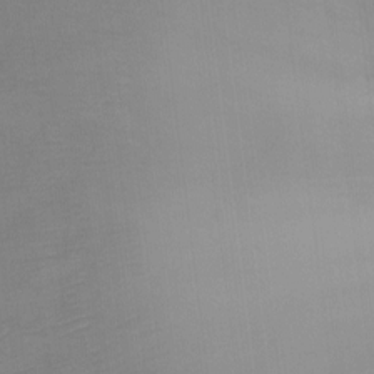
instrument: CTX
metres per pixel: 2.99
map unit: Ht
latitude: -7.4076
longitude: -34.4979
